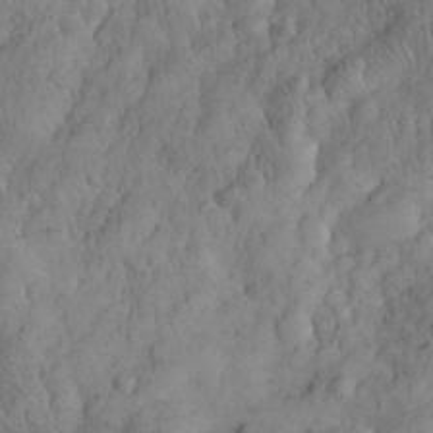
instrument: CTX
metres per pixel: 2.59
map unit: eHh
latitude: 31.6127
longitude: -66.8002
